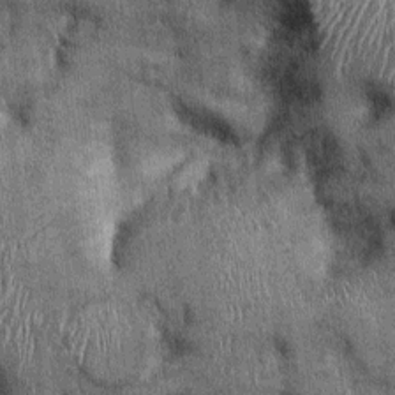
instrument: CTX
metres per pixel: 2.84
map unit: Ht
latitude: -0.1606
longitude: -13.0648
